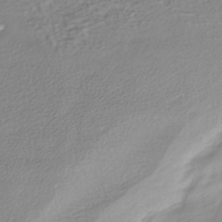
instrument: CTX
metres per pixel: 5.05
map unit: HNhu
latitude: -42.9919
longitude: 96.6330
